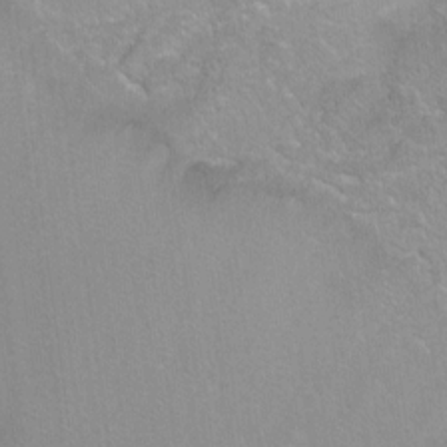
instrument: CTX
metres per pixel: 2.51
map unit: Ht
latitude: -6.4818
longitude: -36.7058
